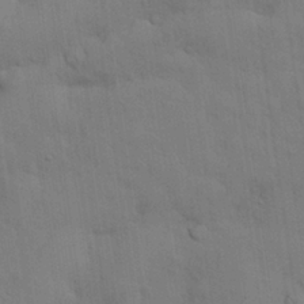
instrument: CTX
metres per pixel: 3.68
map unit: Nhu
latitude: 27.2159
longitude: -73.1404
